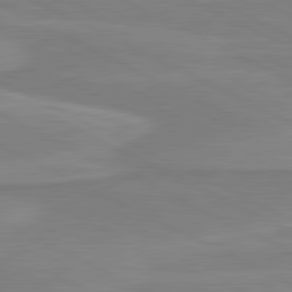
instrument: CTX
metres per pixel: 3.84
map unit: lApd
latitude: 81.1025
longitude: 170.3495
